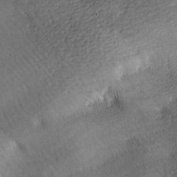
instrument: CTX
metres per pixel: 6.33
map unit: lAa
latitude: -9.1998
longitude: -125.4237
